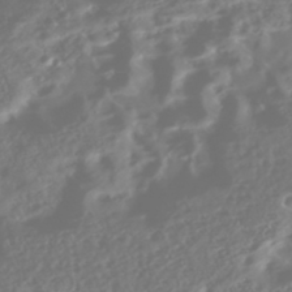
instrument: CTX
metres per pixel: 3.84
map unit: Nhe
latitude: -46.4818
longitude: 151.8800
